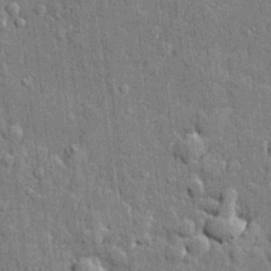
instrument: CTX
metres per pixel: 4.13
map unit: lHvf
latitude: 21.7639
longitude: 143.6910
